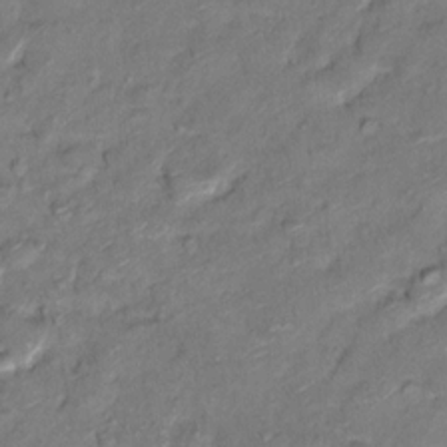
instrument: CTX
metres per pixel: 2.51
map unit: Hto
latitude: 12.0255
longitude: -36.8002
